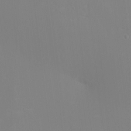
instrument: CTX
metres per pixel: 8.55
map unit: eHh
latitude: -4.3117
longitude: -83.2537
